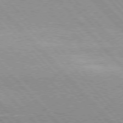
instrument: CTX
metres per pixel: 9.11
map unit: Hpe
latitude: 76.0633
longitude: -126.9703
